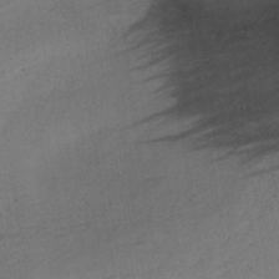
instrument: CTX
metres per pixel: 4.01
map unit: lHb
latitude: -37.7099
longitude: 72.5385
